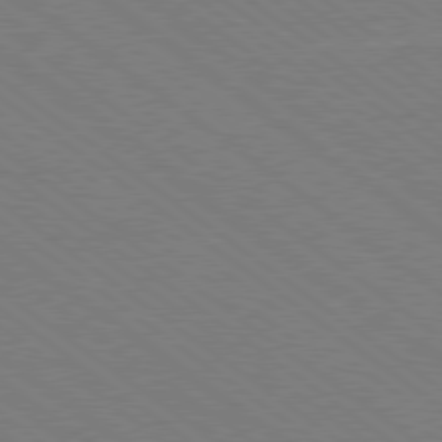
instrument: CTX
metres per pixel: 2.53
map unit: Ap
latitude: -80.6330
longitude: -75.6505
